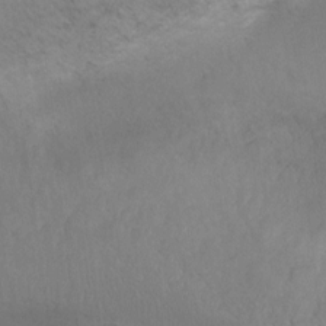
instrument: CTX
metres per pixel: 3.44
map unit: Ht
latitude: -6.2172
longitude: -21.7072
